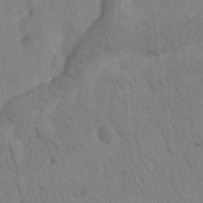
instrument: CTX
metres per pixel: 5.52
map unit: Htu
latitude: -1.4833
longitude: 174.5006
